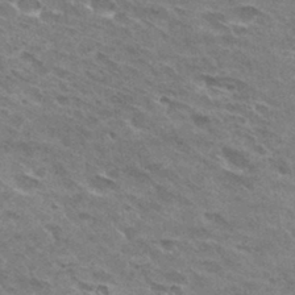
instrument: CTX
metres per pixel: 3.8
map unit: Hto
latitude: 31.5749
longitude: -45.1025
